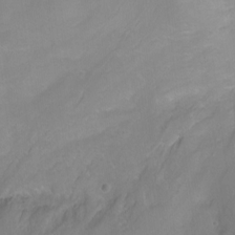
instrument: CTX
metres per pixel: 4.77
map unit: Nhu
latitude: -7.5210
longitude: -40.1766
